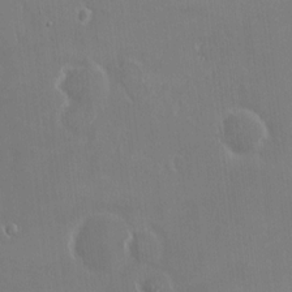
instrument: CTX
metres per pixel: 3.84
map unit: HNhu
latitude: 6.1011
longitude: 7.4076
